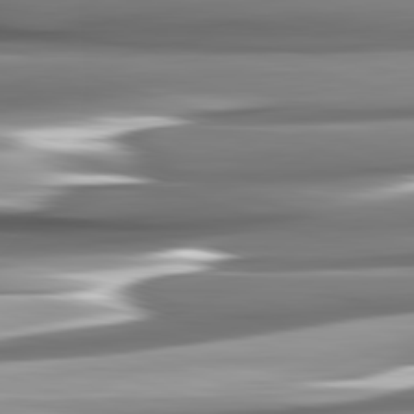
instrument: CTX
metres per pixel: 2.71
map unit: lApd
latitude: 82.5545
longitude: -140.3467
